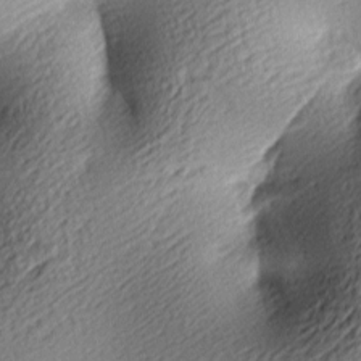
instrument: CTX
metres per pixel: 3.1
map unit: lAa
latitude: -9.5966
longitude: -126.4223
